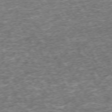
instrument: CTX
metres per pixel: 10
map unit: Hpe
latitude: -71.6155
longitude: 13.8045
